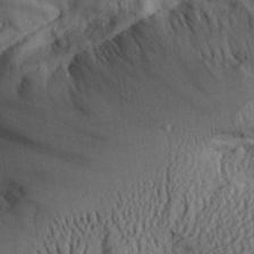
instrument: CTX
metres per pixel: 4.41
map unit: Aa
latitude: 27.1592
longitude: -134.3656
